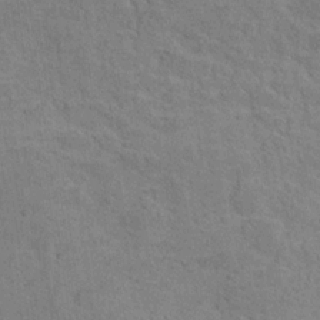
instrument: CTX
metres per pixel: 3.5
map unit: Hto
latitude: 11.9906
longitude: -37.1970
